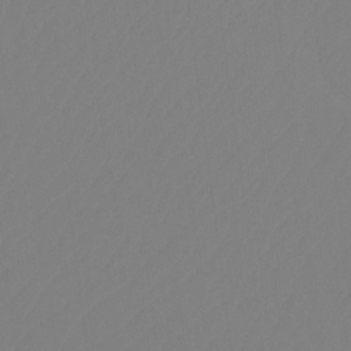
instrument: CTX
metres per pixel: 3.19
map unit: Ht
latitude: -14.3684
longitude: -50.1577
